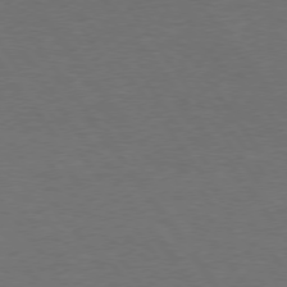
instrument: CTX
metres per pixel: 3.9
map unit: Hpe
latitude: 75.0647
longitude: -130.3279
